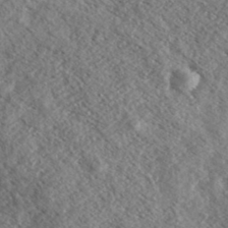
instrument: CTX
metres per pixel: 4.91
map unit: eHh
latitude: 36.3656
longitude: -139.5560
